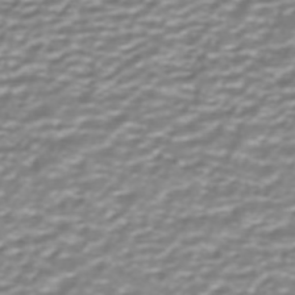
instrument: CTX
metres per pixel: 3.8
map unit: ANa
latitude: -41.2565
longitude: 104.4818
